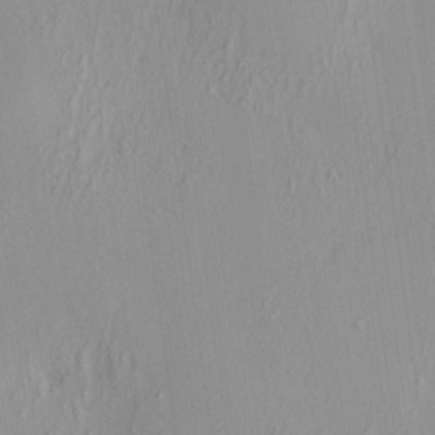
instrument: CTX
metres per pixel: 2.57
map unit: HNhu
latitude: 7.1970
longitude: 12.8030
